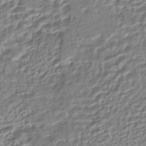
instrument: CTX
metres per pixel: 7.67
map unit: HNhu
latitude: -45.0864
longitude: 103.5966
